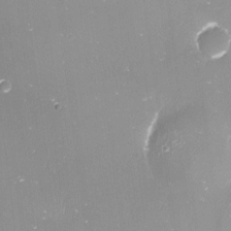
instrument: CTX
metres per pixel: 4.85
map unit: Nve
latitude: -17.7100
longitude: -59.6505
